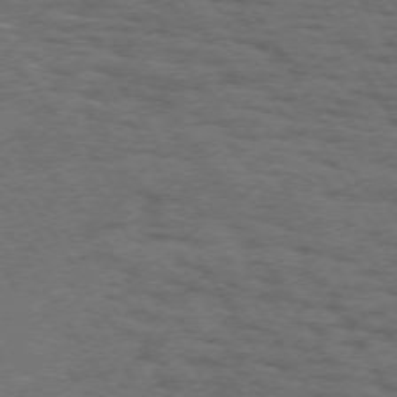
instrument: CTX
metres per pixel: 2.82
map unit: Hpe
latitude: 71.9906
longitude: -123.5560
